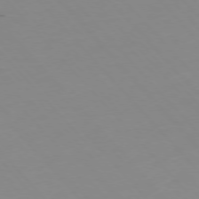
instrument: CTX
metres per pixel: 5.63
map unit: Hpe
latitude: -76.6141
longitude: -19.0080
